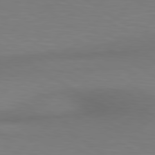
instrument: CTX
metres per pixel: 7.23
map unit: lApd
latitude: 80.4034
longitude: 121.2376
